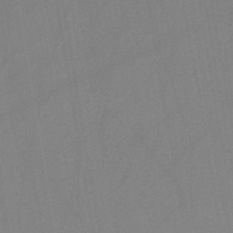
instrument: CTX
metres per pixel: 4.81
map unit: HNb
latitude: -45.7856
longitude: -39.6127
